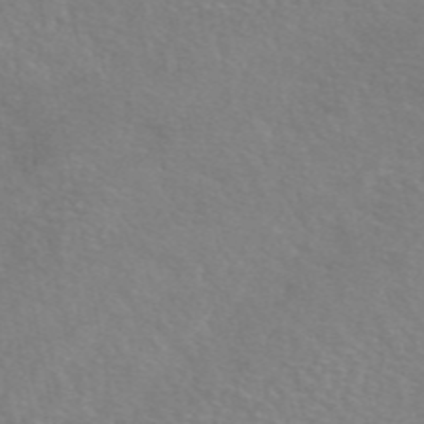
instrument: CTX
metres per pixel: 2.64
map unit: eAb
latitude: 47.4238
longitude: 102.1039
